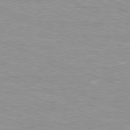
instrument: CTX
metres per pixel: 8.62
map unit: Ap
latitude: -81.5588
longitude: -74.6113
